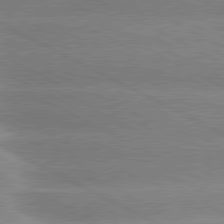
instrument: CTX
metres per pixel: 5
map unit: lApd
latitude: 80.3656
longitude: -135.6694
